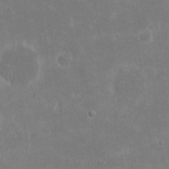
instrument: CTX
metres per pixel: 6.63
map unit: eHh
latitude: 18.2900
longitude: -72.5357
